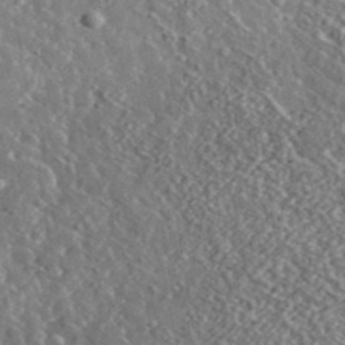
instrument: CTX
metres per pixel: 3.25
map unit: lHvf
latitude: 37.1403
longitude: -89.1026
